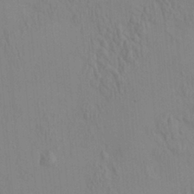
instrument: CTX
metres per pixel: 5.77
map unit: HNhu
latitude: 7.0080
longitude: 13.3510
